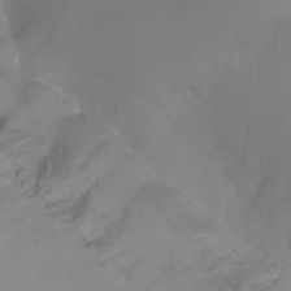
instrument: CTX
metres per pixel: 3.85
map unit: Ht
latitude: 0.9136
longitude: -36.0633
